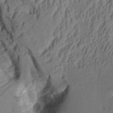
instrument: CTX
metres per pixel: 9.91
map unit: Aa
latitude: 7.7450
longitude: -128.2333
